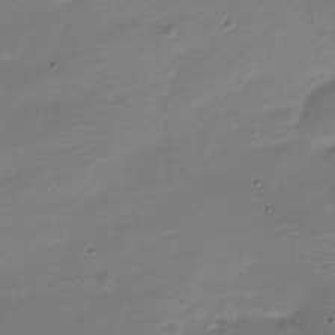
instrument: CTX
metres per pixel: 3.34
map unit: Nve
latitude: -21.4643
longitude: 104.1605
